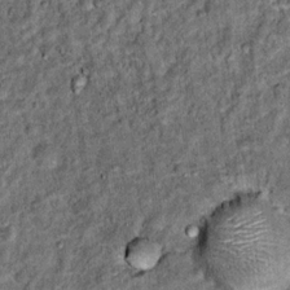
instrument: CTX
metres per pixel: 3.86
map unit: Hto
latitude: 15.3482
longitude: -35.7449
